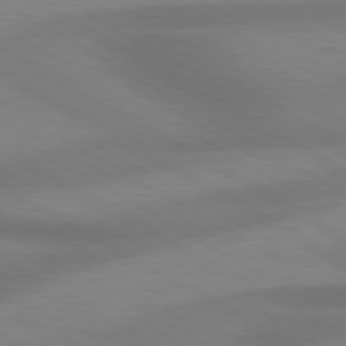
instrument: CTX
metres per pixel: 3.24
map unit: lApd
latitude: 79.7639
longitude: -124.5734
